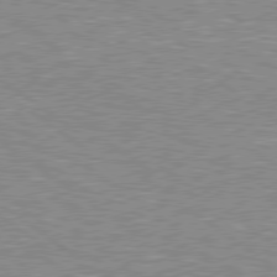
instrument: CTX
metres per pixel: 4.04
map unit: Hpe
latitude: 78.8191
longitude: -171.7261
